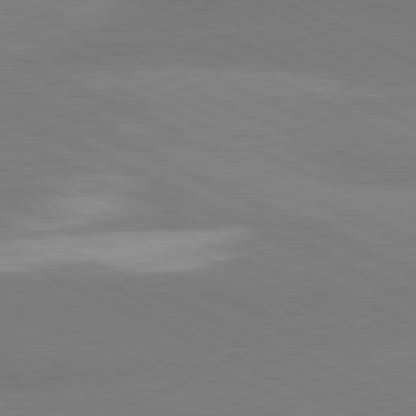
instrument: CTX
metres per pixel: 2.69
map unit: lApd
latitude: 81.0647
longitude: -155.2726
